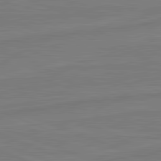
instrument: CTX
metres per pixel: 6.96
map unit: lApd
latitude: 81.8772
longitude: -174.9892
